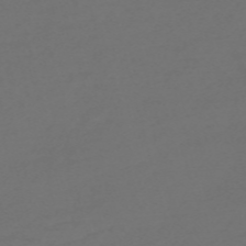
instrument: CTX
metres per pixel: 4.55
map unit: Nve
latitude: -58.7841
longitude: 56.4062
